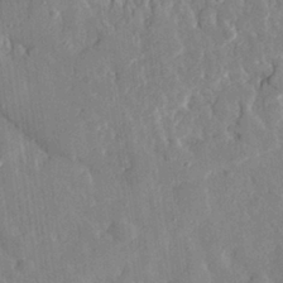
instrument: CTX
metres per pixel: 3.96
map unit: eHh
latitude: 29.4615
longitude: -77.9717
